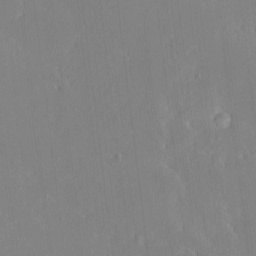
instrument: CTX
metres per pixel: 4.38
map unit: HNhu
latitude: 6.5168
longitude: 2.8030
